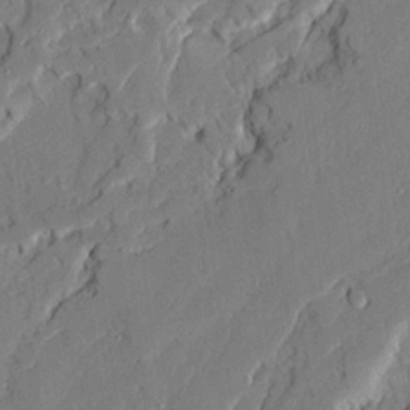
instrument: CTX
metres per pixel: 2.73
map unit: Ave
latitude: 22.2711
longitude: -129.8394
